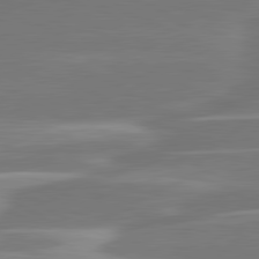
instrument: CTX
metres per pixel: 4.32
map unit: lApd
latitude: 81.1781
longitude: -129.6316
